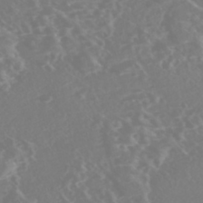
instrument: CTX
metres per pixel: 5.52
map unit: Nhe
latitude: -46.8408
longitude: -171.3670
